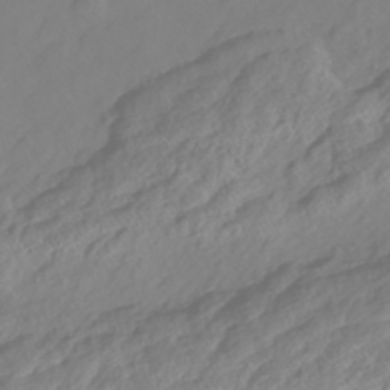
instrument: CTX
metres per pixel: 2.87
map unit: Nhe
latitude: -47.5588
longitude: -172.7435
